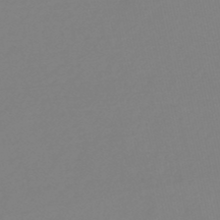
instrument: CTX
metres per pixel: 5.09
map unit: eHb
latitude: -49.1431
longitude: 87.0109
